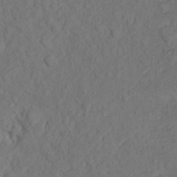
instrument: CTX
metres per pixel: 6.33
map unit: Nhu
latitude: 9.7828
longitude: -25.9717
